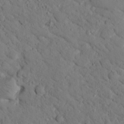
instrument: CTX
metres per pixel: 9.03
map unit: lHvf
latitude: 14.2901
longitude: 178.6140
